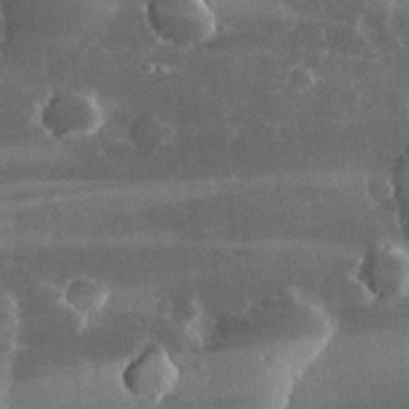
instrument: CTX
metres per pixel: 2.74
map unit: lHvf
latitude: 33.0458
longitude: -91.1781
